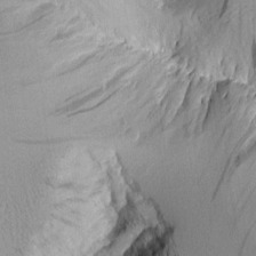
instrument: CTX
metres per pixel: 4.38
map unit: Aa
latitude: 10.7624
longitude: -126.7813
